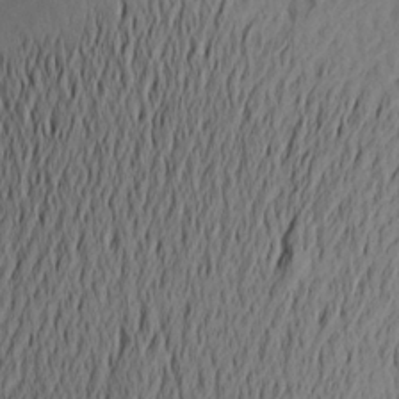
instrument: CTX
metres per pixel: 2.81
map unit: Aa
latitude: 21.1026
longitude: -144.8569
